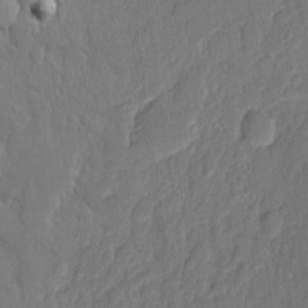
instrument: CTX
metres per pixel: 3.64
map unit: eHh
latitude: 6.4601
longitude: -74.1200
